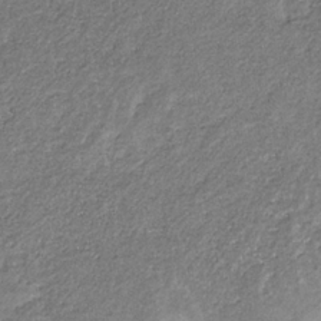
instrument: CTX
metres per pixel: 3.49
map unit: eHb
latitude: -31.0486
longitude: 69.1620
